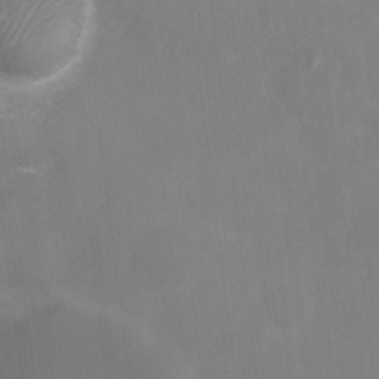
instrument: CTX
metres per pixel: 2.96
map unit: Nhu
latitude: 4.6868
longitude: -17.1592
